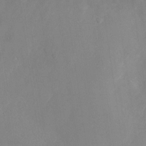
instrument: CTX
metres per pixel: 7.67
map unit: Nhu
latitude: -24.3495
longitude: -70.5735
